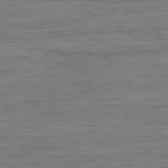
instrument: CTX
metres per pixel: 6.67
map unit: Ap
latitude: -82.2550
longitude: -75.6883
